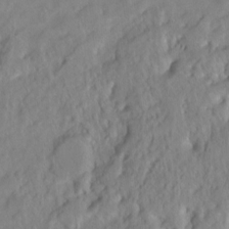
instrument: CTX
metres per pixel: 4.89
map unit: Hto
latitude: -7.1242
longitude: -47.0270
